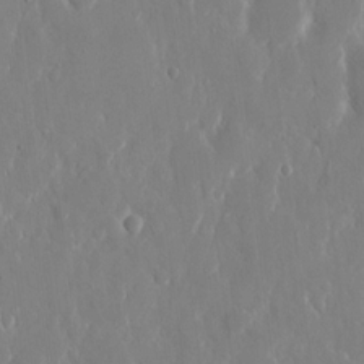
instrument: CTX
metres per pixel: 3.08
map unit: eHh
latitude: 12.6113
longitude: -71.5182
